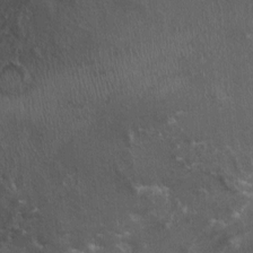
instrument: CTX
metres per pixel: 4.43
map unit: Nhu
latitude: -1.1620
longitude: -14.9325
